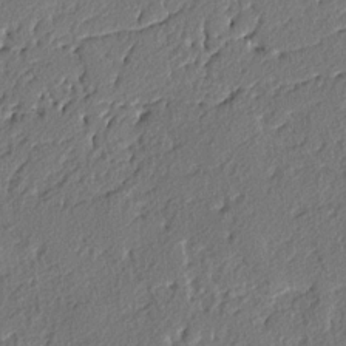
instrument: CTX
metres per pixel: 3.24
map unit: lAvf
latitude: -3.8422
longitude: -108.9135
